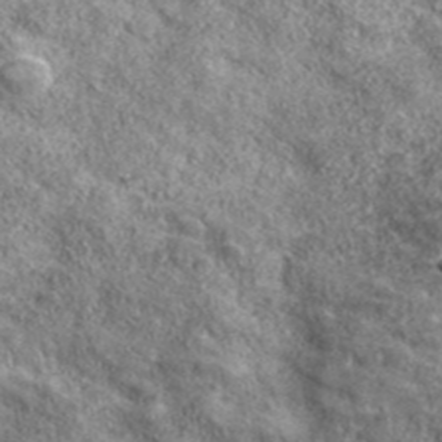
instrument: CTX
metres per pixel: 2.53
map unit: eHh
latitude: 42.8947
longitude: -89.0837
